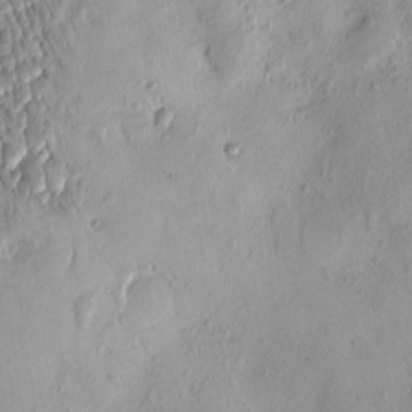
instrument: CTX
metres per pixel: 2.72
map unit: eHh
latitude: -0.2173
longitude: 14.7652
